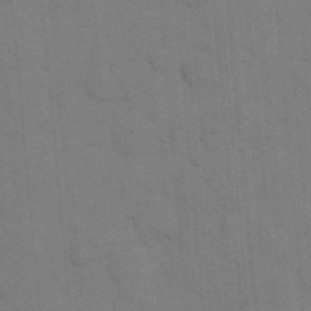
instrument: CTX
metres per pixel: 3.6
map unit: eHh
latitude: 19.1970
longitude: -64.0255
